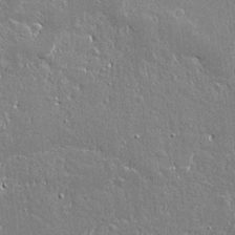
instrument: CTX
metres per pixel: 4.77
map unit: lAvf
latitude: 15.5183
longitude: -128.4034
